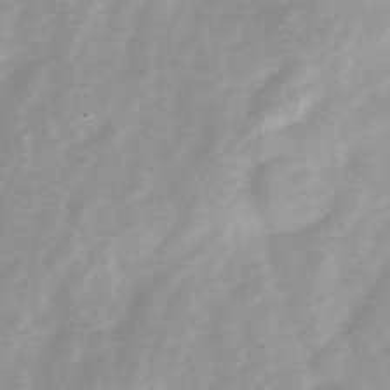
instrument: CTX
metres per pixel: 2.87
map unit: Ave
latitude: 1.7449
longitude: -112.2900
